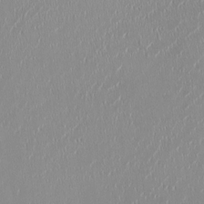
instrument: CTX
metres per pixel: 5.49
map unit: HNhu
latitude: -1.4266
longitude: -7.3104
